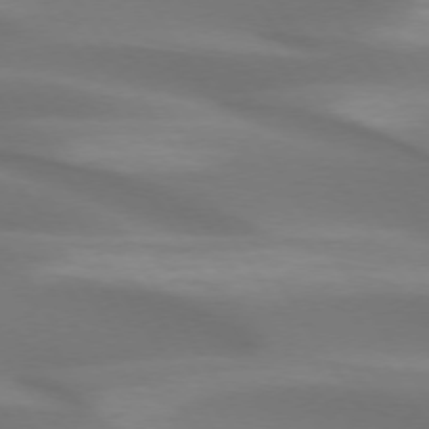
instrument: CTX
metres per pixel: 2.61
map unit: lApd
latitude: 74.0444
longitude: -50.3467
